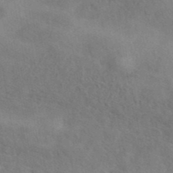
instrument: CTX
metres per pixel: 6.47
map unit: eAb
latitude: 40.6679
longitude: 108.0472
